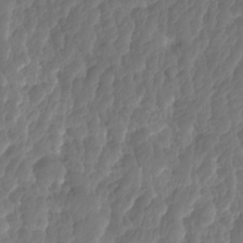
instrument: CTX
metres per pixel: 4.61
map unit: HNhu
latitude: -24.5196
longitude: 50.2550
